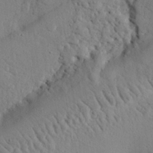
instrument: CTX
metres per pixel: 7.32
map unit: eHh
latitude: 25.0458
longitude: -80.4601
